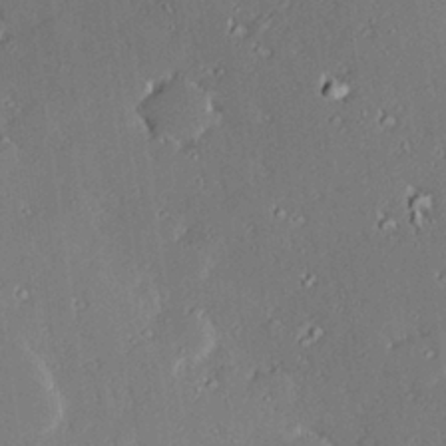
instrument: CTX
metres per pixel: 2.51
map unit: Hve
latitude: 27.9339
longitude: -93.9339
